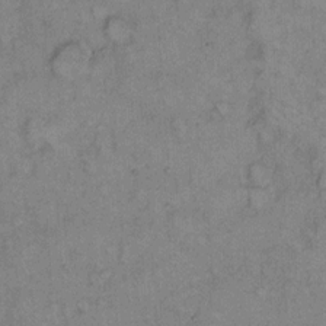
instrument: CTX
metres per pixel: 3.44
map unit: Hto
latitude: 9.4238
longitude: -61.6883
